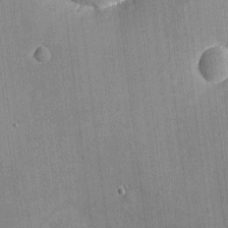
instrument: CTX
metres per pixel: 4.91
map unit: eHh
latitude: -2.5762
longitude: -79.9528
